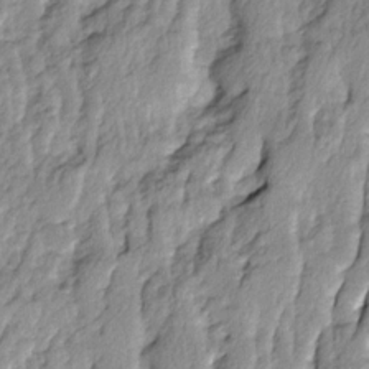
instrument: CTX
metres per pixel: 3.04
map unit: Ave
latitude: 14.1956
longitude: -134.8191
